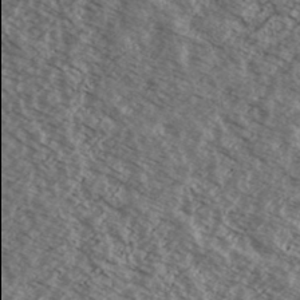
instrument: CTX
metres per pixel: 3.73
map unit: Ave
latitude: 38.4979
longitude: -109.9906
